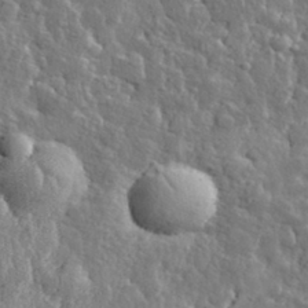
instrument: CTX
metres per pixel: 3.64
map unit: eHh
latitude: 32.5168
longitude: -79.4616
